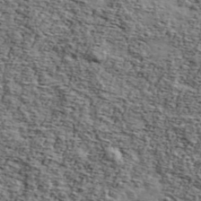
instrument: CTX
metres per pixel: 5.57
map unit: Ave
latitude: 43.2348
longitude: -110.1389
